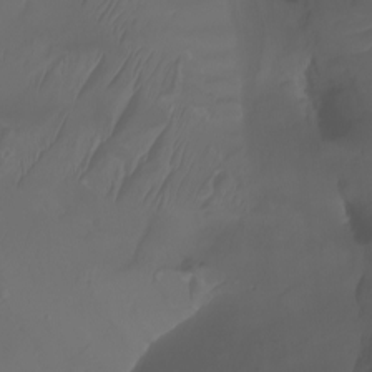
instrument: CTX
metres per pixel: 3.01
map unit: Nhu
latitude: -7.5210
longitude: -83.1214
